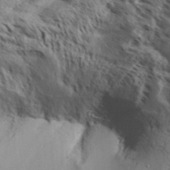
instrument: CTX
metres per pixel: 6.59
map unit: Aa
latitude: 32.2523
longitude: -139.3671
